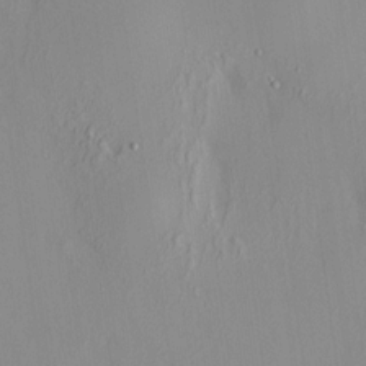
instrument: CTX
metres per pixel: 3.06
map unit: HNhu
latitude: 7.3293
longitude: 12.8786
